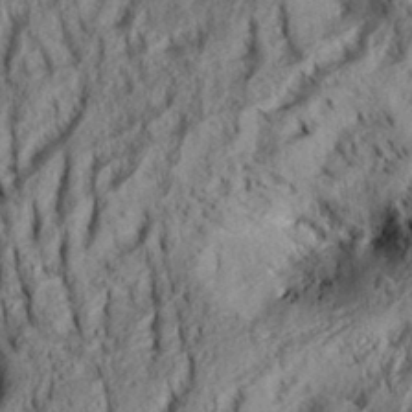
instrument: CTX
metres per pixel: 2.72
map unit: Aa
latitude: 33.6883
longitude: -137.0648
